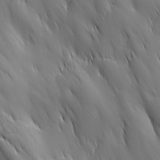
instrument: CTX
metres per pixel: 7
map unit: Ave
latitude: 12.7058
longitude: -105.4805
